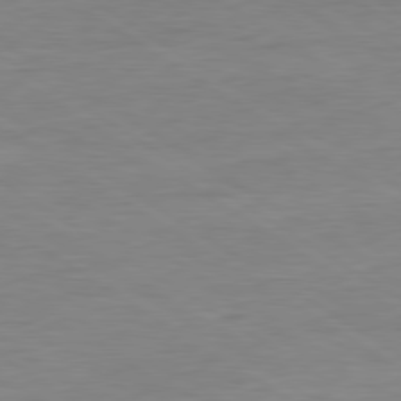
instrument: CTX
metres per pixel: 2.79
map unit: Ap
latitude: -80.7086
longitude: -79.8773
